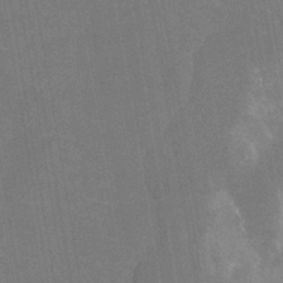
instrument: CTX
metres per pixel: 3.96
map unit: HNhu
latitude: -29.1242
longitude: 67.4643
